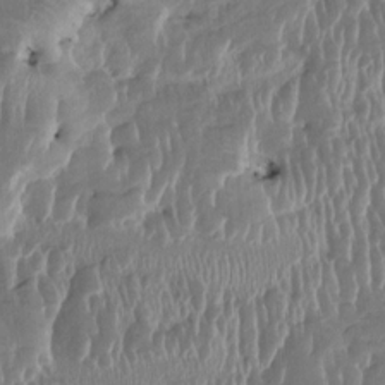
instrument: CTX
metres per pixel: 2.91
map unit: HNhu
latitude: 2.5545
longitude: -6.1011
